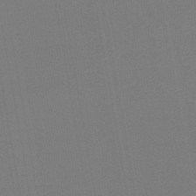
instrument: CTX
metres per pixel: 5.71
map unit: HNb
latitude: -44.6896
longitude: -41.5749
